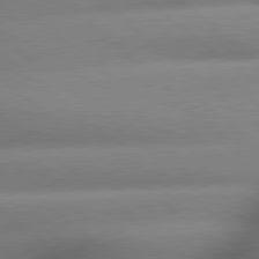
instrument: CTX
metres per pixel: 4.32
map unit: lApd
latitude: 79.5560
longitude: -163.8584
